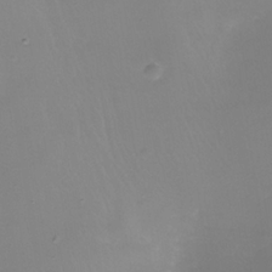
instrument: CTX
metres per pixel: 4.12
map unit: Nhe
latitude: -35.2187
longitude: -118.0255
